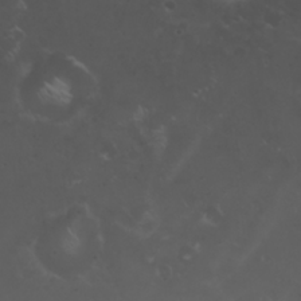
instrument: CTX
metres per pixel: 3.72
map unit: Nhu
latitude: 22.2333
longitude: -63.9906
